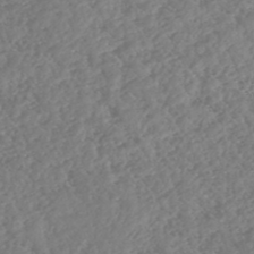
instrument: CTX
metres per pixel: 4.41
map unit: HNhu
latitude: -46.8408
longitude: 29.5210
